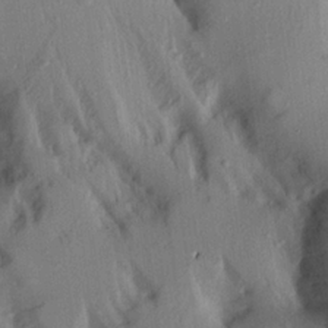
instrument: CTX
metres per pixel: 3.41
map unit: Aa
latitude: 19.8394
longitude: -146.8191
